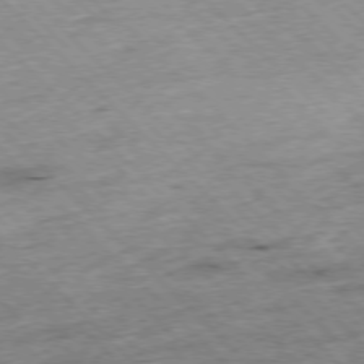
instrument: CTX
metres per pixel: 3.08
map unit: Hpe
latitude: -77.1431
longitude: -15.4427
